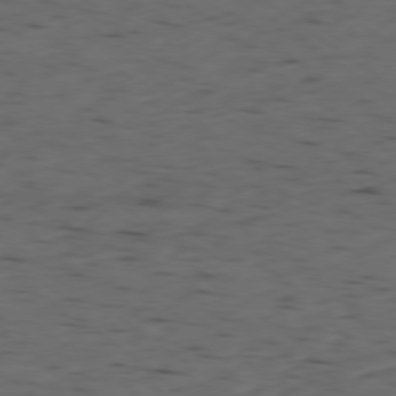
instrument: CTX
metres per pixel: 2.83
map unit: Ap
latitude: -77.7100
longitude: -72.2334
